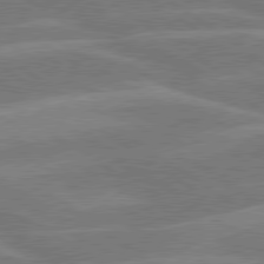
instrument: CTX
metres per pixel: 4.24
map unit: lApd
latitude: 79.7639
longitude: -122.0444
